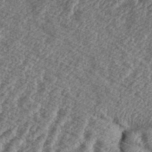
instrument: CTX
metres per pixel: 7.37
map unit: eHh
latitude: 37.3482
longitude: -136.5357
